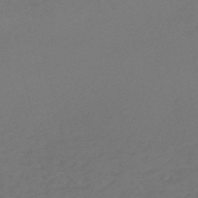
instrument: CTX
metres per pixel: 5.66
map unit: HNb
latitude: -55.9367
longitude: -42.9325
